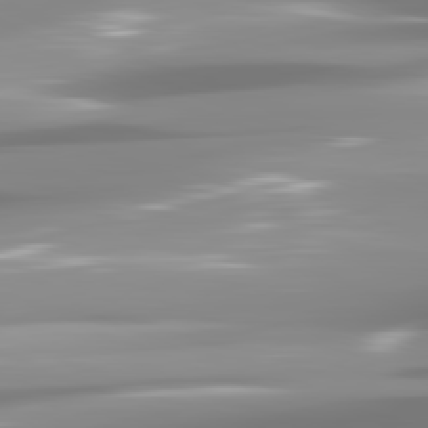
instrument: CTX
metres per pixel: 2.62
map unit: lApd
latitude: 81.9339
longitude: -138.5168
